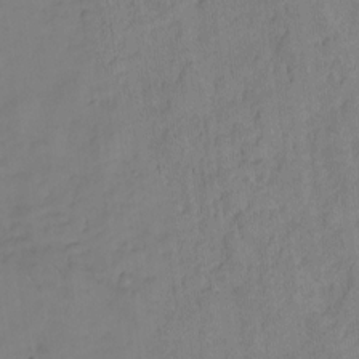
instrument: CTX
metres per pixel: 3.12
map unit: eHh
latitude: -8.5763
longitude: -66.6679
